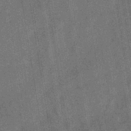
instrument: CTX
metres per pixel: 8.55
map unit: eHb
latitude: -35.0108
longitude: 80.7086
